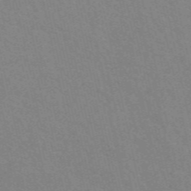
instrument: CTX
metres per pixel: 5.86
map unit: eAb
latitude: 50.6868
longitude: 111.1620
